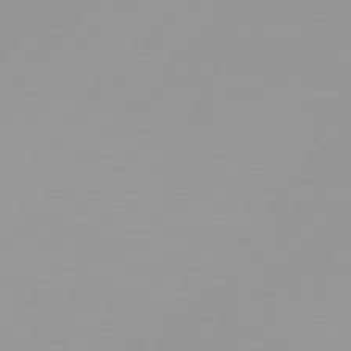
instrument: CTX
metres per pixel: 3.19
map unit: Hpe
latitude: 77.3481
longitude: -139.5371
